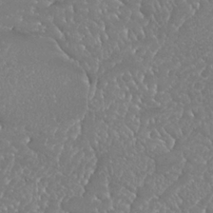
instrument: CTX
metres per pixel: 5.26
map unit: Nhu
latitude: 25.3103
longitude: -60.5168
